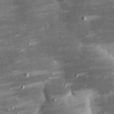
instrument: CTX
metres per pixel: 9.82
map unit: eHh
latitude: 23.8961
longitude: -89.9151
